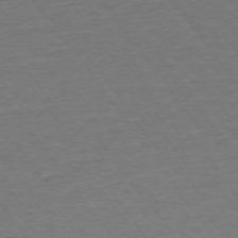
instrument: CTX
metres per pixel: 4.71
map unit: Ap
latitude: -75.1809
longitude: -85.1970
